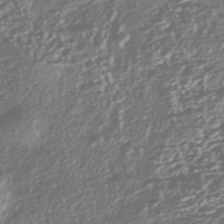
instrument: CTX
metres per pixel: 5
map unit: HNhu
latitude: -42.3873
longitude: 107.8612
